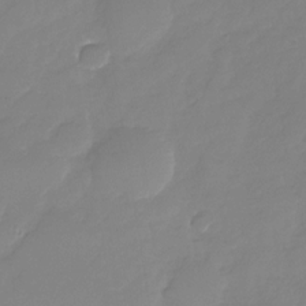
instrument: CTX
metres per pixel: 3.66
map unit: Nhu
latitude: -29.0298
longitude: -63.7072
